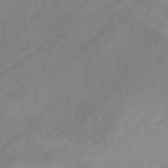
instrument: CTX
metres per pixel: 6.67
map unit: HNb
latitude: -31.2754
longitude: 62.9352
